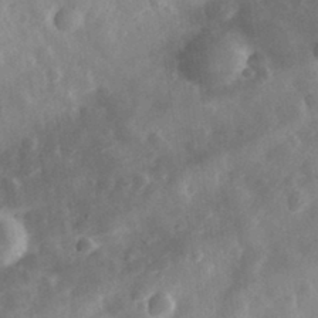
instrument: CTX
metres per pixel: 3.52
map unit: eHh
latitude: 32.5168
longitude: -78.7624
